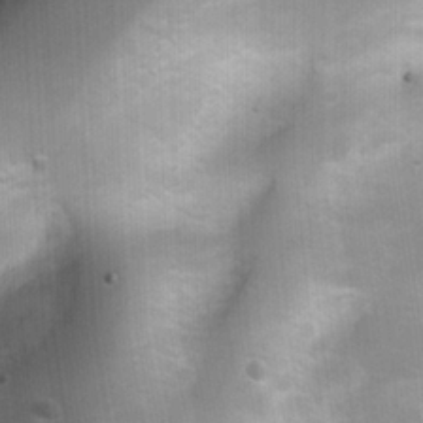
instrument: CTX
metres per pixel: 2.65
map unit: Ht
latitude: 4.7435
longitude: -22.3467
